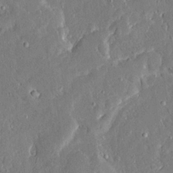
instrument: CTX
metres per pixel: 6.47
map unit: Ave
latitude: 15.5749
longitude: -140.2900
